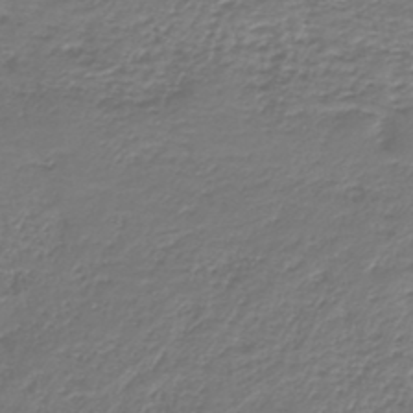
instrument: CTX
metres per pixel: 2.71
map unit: HNb
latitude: -42.5384
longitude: 50.1039
